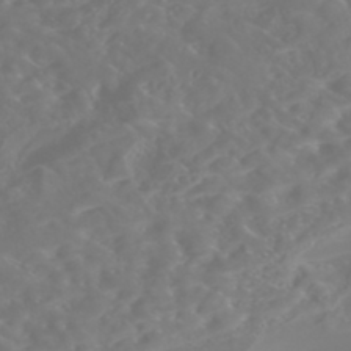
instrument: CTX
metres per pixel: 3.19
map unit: Nhe
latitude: -46.8975
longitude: 153.0486
